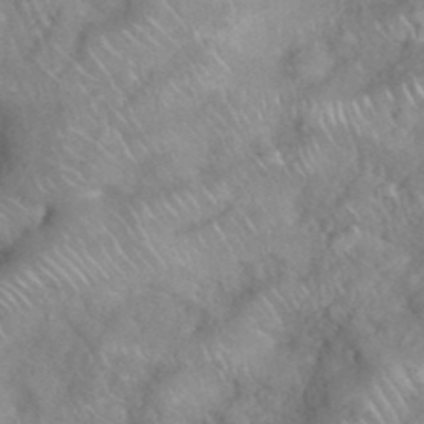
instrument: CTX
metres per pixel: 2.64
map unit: eHh
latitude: 39.0836
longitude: -58.2145
